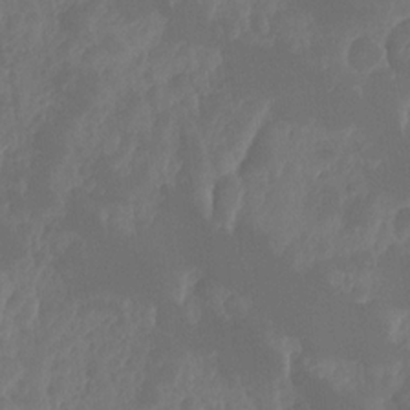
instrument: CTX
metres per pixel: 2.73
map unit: HNhu
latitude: -24.3117
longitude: 49.8612
